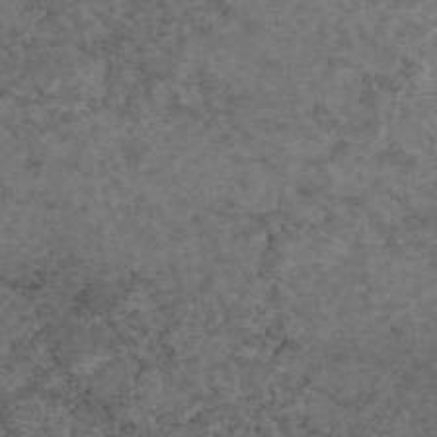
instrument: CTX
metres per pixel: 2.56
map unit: eAb
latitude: 45.5749
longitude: 115.4454
